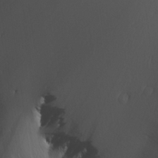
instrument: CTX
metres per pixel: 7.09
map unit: Aa
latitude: 26.3656
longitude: -135.9717
